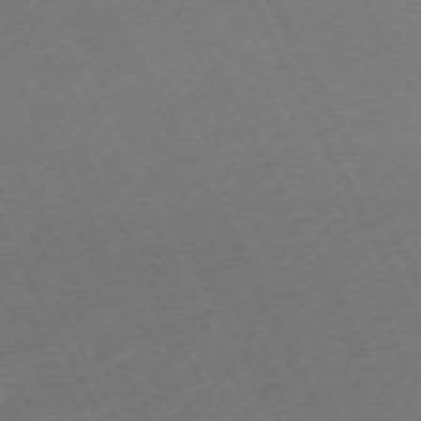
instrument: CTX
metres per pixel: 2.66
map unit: Hpe
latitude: -70.7652
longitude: 16.4440
